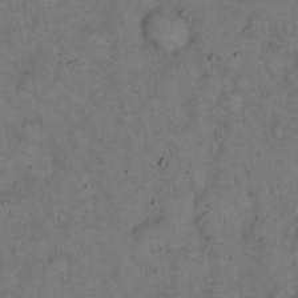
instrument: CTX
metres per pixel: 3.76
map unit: eHh
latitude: 15.3104
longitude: -62.2901
